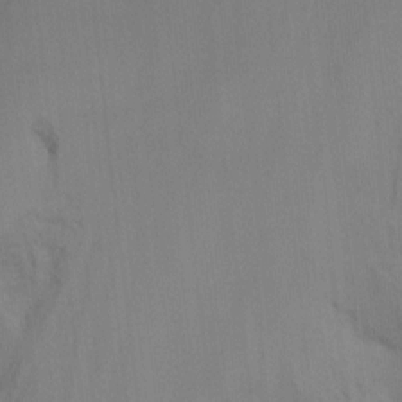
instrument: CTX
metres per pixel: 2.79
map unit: Ht
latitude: -16.6141
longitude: -49.1403
